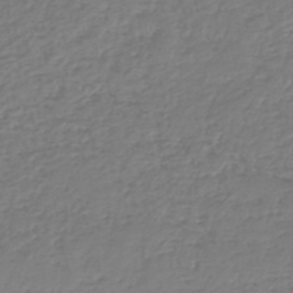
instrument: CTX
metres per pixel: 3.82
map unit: lHb
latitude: -43.8044
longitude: 70.1417
